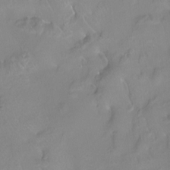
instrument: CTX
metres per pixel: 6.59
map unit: Htu
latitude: -14.1417
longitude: -45.8772
